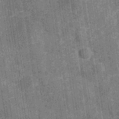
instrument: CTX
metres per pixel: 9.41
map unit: Hve
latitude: -30.0472
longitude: 92.1039
